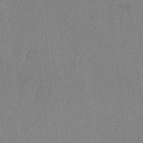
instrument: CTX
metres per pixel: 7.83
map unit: lAvf
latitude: -6.7085
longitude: -114.6301
